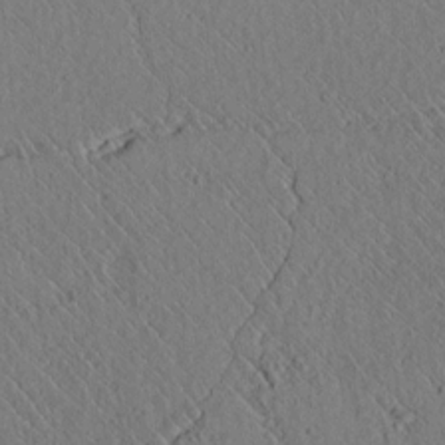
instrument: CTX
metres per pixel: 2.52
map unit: lAvf
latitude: 6.5924
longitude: 159.0486
